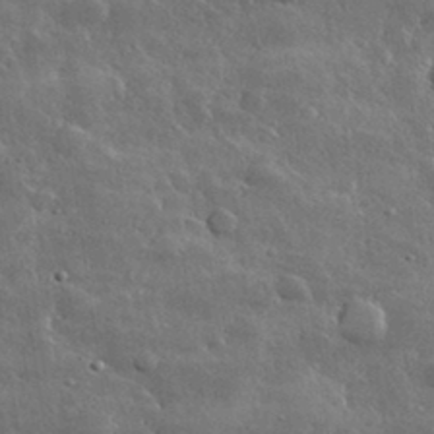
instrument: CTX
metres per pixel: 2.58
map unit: lHvf
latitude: 32.8569
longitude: -90.4790
